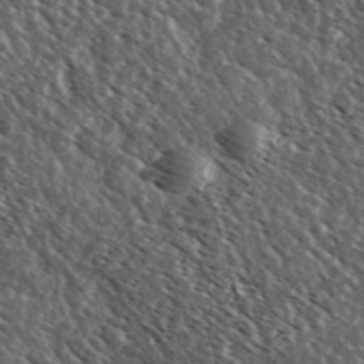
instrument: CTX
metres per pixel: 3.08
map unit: Ave
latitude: 37.4993
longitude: -108.9324
